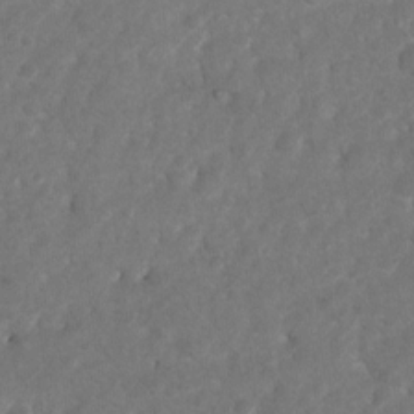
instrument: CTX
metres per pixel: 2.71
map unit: Hto
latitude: 2.9891
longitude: -35.8583
